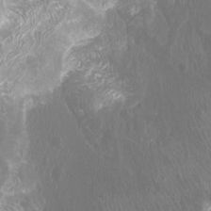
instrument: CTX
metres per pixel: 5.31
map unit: Htu
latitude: -6.9352
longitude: -49.0081
